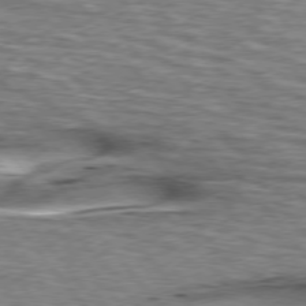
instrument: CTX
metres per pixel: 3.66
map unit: lApd
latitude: 76.3845
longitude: -60.7057
